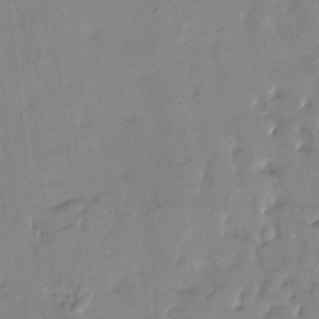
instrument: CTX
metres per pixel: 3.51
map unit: HNhu
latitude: 4.4034
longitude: 14.1417
